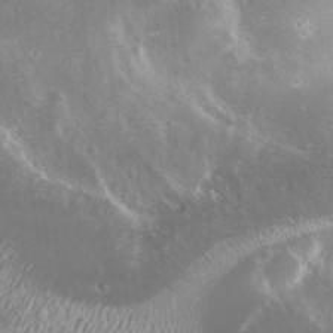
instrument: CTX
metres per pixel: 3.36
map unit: Nhu
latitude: 25.4804
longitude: -59.0647
